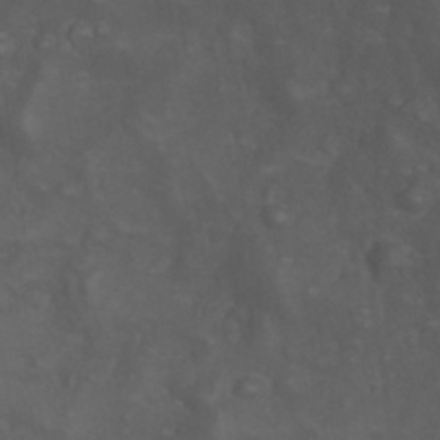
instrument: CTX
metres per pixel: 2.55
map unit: Nhu
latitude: 28.2522
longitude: -56.1955
